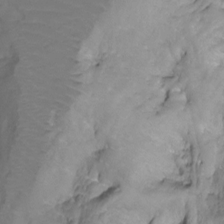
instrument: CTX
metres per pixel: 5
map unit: Nhu
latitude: -15.4833
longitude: -26.3089
